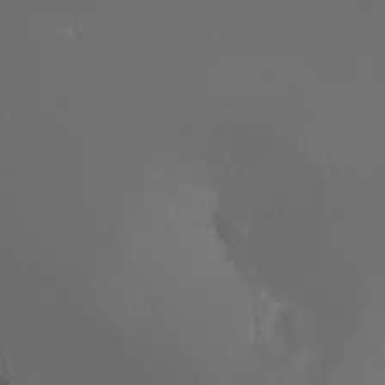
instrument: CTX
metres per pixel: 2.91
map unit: Aa
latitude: -7.3887
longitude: -72.9325
